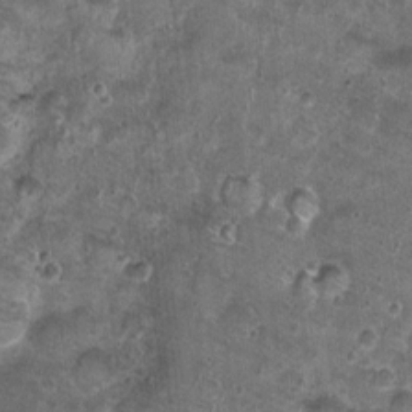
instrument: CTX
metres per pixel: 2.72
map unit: Nhu
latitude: 1.0647
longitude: -16.0822
